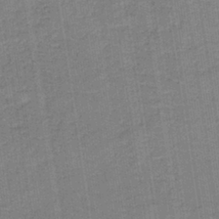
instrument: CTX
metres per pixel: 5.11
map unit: HNb
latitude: -37.0297
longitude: 51.6155
